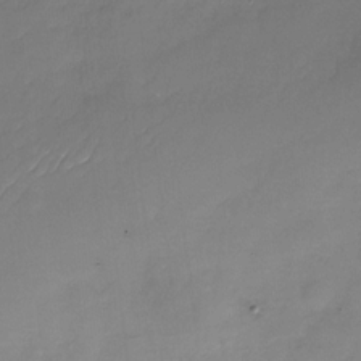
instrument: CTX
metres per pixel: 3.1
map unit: Nhu
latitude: -29.8611
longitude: -73.5749
